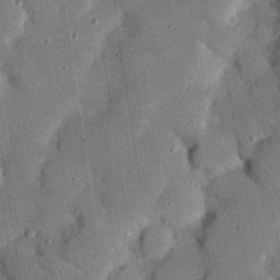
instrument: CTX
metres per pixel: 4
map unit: Nhu
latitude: 24.4034
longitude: -73.2726
